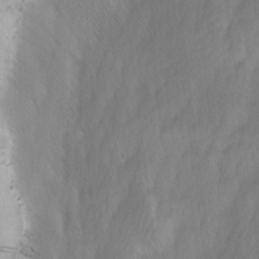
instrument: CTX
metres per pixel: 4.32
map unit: Ave
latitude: 9.4615
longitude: -105.2915
